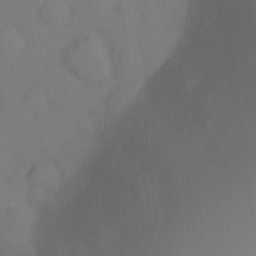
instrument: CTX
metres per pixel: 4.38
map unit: Ht
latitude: -10.2928
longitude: -29.2726
